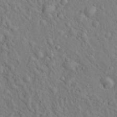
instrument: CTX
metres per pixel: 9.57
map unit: Hto
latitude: 17.1781
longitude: -52.5357
